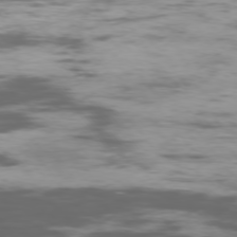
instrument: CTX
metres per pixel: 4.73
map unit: Ap
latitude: -76.8597
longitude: -68.7057
